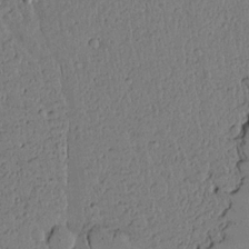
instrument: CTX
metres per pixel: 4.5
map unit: lAvf
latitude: 14.2145
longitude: -127.5371
